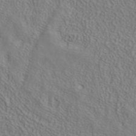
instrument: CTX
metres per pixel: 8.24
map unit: ANa
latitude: 38.4979
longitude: 22.9542
